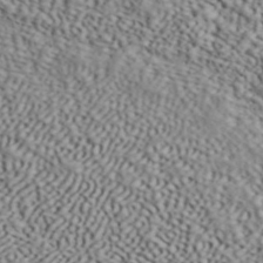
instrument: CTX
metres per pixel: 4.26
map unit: ANa
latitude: 42.0255
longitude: 52.6329
